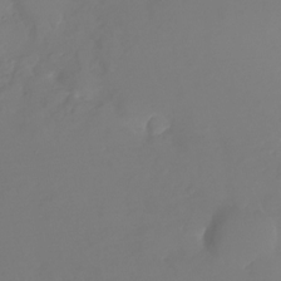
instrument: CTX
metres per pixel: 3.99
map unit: Nhu
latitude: -28.1795
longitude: -79.2915
